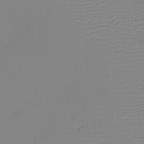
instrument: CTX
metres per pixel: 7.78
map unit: eHh
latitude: -5.8800
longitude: -86.0822
